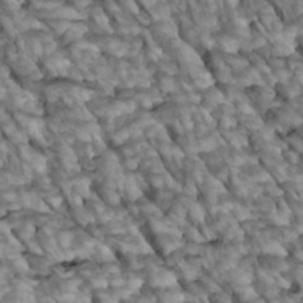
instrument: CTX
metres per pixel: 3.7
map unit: Htu
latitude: 2.1766
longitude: 143.8233
